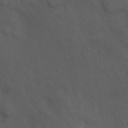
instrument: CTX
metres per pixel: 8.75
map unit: Hto
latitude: 18.7246
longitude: -54.1767
